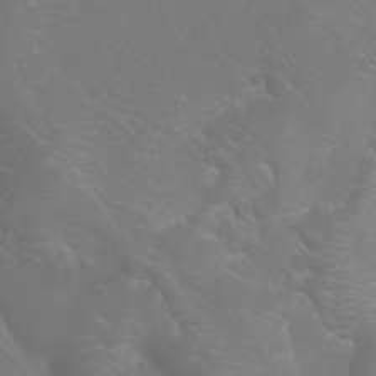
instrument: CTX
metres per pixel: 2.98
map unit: Htu
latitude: -0.7464
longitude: -75.4615
